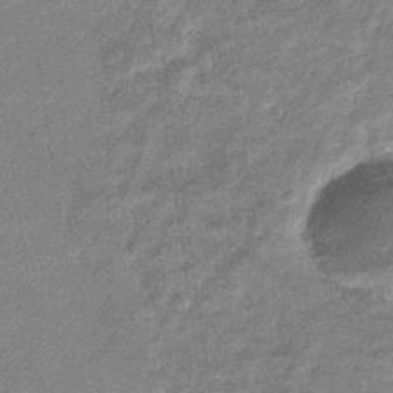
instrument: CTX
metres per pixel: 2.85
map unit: eHb
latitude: -36.5951
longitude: 77.0486
